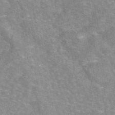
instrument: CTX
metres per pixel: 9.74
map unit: eAb
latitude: 45.6694
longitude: 105.8422
